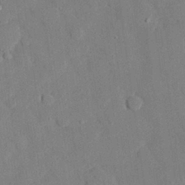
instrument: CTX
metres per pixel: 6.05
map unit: eHh
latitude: 27.5371
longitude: -80.6113
